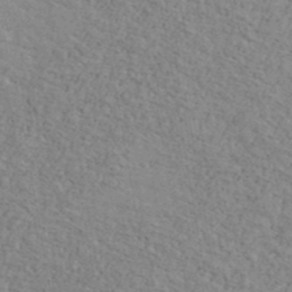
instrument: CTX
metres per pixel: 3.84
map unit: Ave
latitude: 41.6504
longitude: -109.8016
